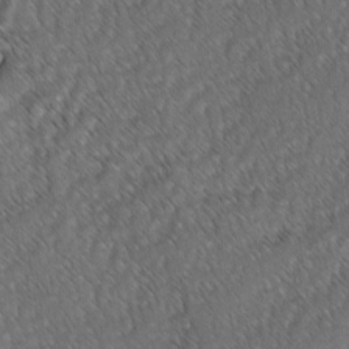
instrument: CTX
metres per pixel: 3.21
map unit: lAvf
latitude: -3.3509
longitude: -114.0822
